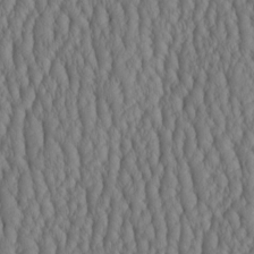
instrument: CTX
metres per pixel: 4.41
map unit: HNhu
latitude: -3.2753
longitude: 13.4455
